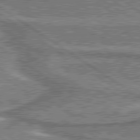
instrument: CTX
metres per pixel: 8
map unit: lApd
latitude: 79.9906
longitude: 175.7099
